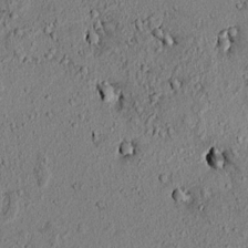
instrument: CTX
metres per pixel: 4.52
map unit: lAvf
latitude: 6.5357
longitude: 167.6911
